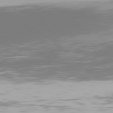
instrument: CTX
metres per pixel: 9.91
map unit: Hpe
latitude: 77.2159
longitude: -164.3656
